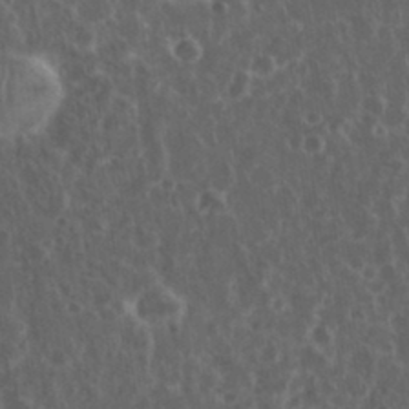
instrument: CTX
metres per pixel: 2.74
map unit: eHh
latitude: 34.2900
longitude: -62.0822
